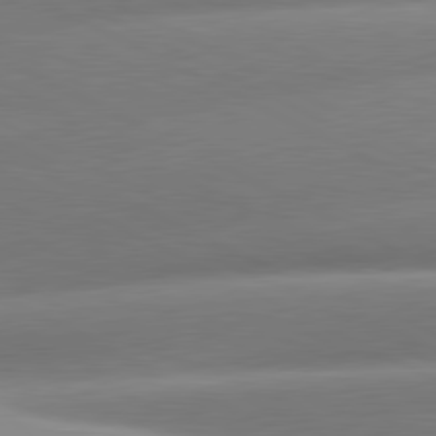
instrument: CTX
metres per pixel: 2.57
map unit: lApd
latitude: 80.7624
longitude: -159.1025
